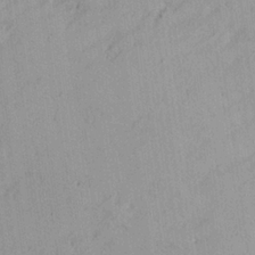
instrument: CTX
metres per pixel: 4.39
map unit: Nhu
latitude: 21.1026
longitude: -71.2159
